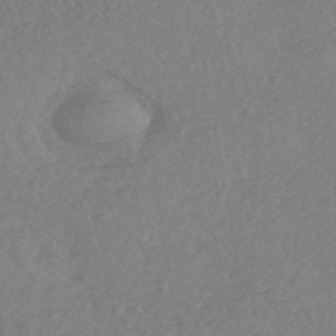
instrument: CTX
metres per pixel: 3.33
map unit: HNhu
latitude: -44.7652
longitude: 92.9731
